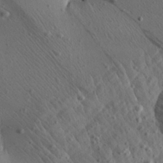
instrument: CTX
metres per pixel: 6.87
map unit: Aa
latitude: 25.1592
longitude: -144.1578
